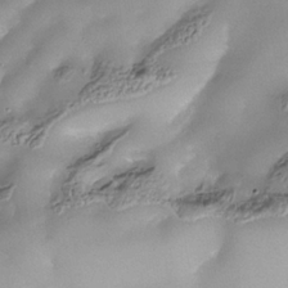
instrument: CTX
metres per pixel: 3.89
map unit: Nhe
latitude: -37.8989
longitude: -119.1214
